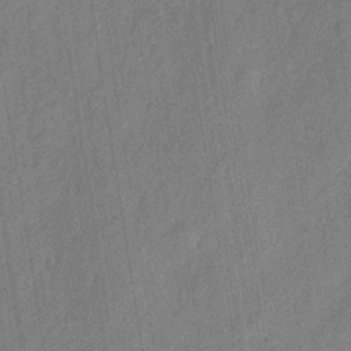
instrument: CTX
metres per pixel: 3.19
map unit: eHh
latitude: 6.0633
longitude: -73.7639
